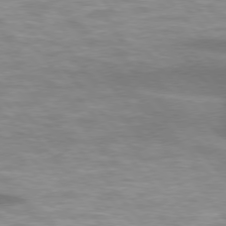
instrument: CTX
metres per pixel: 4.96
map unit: lApd
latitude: 75.9906
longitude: -58.1767
